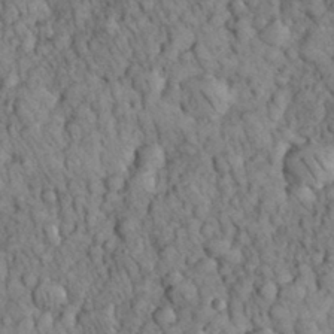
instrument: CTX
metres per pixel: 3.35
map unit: eHh
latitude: 32.7435
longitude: -65.5938
